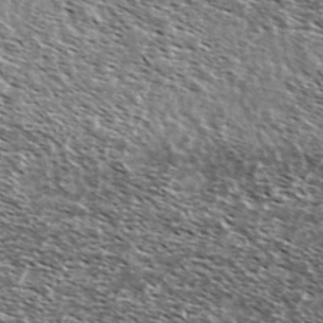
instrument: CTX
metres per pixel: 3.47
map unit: Ave
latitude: 37.6505
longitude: -108.4979
